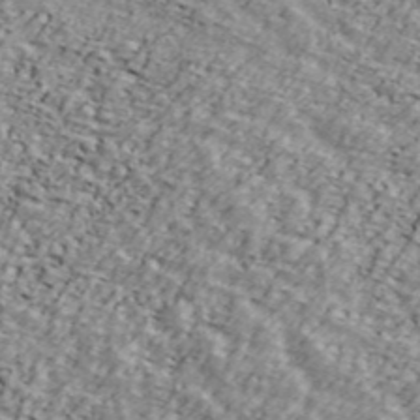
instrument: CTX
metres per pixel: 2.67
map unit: ANa
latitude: 44.2900
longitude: 45.9556
